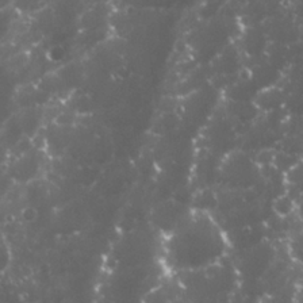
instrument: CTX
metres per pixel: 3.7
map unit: Nhu
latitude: 26.8002
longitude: -60.6679
